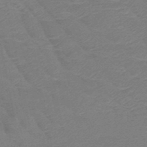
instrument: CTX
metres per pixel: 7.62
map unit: HNb
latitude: -49.5022
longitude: -52.6302
